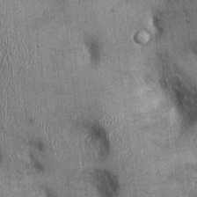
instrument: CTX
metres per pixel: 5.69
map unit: Ht
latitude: -0.4251
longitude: -13.3671
